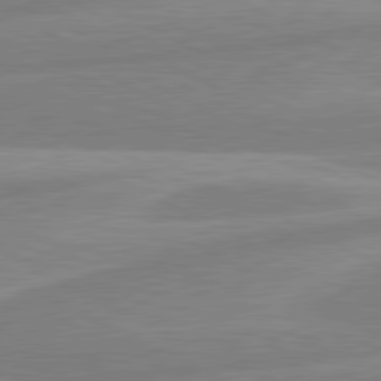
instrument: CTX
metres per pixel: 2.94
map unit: lApd
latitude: 80.8002
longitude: -169.2537
